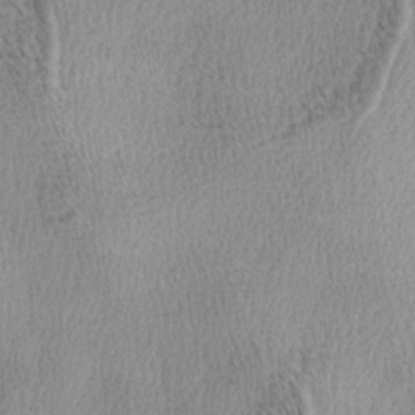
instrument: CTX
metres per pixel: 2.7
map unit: lAa
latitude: -4.4629
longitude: -121.5182
